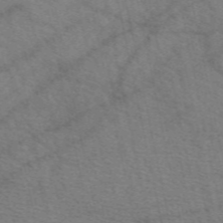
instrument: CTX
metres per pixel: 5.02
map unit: eAb
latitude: 50.6301
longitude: 116.1416
